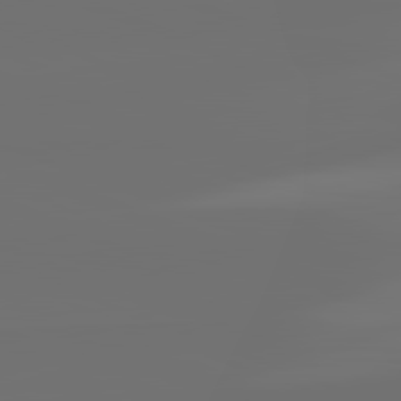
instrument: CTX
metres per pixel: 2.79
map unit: lApd
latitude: 82.2900
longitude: -153.4993
